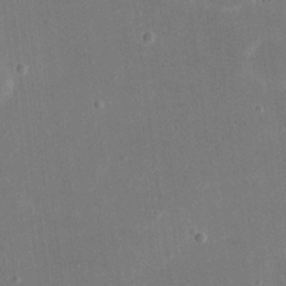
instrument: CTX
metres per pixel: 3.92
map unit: eHh
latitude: 18.6679
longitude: -70.7057
